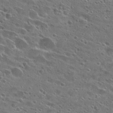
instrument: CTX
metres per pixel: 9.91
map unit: Hto
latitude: 25.9339
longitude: -43.5749
